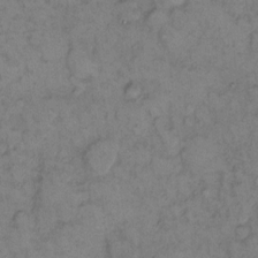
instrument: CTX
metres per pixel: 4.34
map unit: eHh
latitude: 9.5938
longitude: -62.2145
